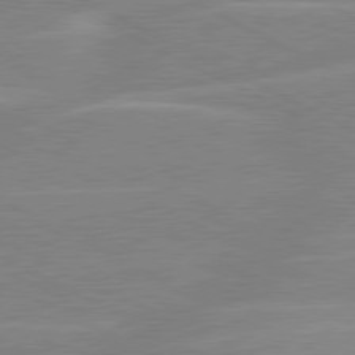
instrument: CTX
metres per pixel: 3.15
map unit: lApd
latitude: 80.6868
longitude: -125.3292
